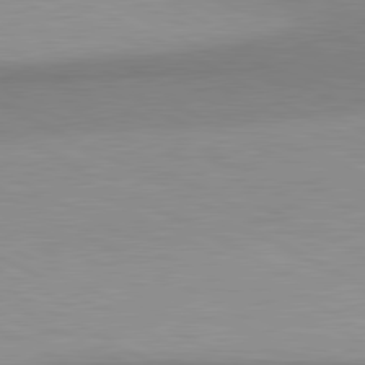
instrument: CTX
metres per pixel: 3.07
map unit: lApd
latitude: 80.8947
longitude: 157.9556
